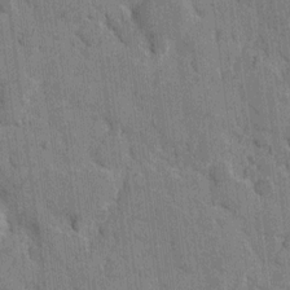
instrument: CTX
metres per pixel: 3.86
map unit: eHh
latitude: 8.3845
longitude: -66.1577
